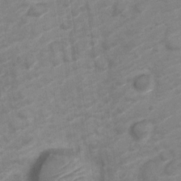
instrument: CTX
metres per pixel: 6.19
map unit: Nve
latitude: -19.9178
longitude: 107.4266
